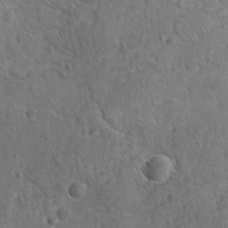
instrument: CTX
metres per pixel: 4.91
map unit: lAvf
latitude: -9.9367
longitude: -120.2712
